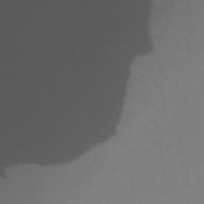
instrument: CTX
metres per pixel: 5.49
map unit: Ht
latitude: -15.7289
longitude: -48.8758
